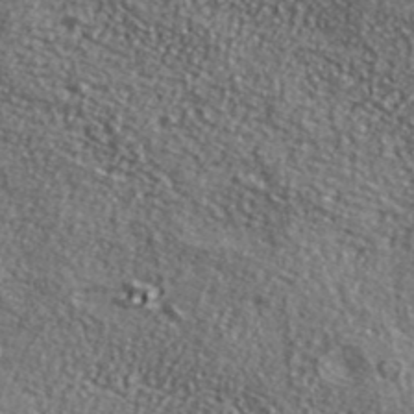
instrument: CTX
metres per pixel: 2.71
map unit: ANa
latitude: 40.4978
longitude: -90.0255
